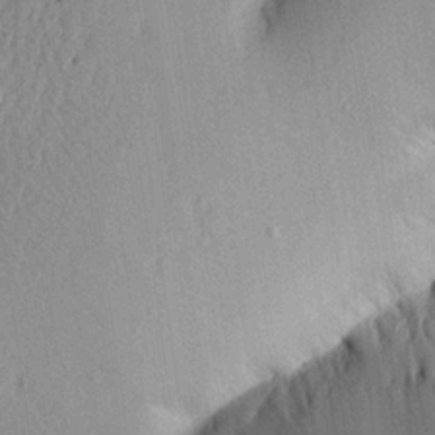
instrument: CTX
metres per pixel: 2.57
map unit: Aa
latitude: 22.3656
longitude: -148.2711
